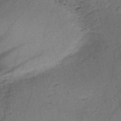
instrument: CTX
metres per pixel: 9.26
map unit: HNb
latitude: -48.8597
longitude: -39.9528
